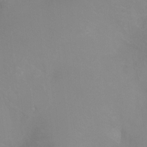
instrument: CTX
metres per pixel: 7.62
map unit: Ht
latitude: -4.1794
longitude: -25.0836
